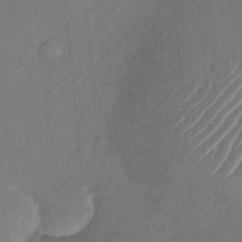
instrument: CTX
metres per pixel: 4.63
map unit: Nhu
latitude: -27.8989
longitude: -71.1781
